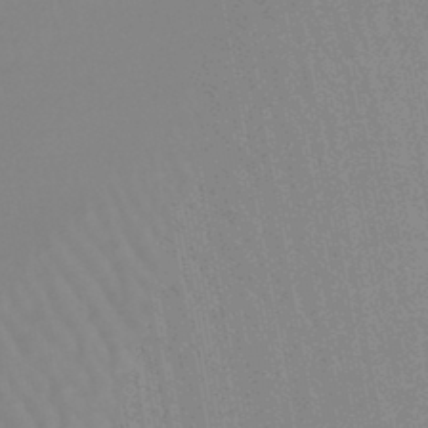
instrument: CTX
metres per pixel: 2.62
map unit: lHb
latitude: -44.5196
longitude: 74.4629
